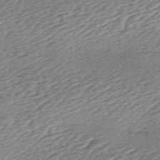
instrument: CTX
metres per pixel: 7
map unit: lAa
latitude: -2.9541
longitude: -127.1403
